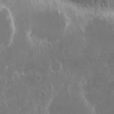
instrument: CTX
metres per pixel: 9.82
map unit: eHh
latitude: 15.8584
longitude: -71.2915
